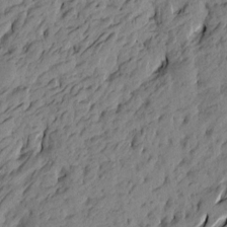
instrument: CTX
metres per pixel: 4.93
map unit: Htu
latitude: -4.3306
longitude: -176.0444
